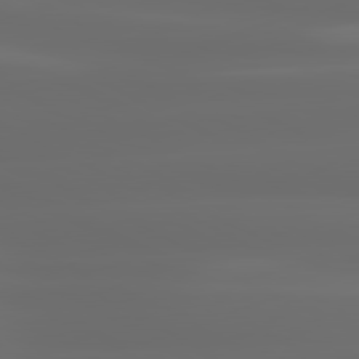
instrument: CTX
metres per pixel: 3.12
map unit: lApd
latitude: 80.6679
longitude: -136.3279
